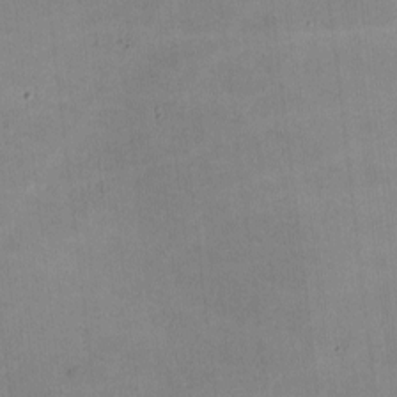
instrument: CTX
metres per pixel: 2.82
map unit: lHvf
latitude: -10.2173
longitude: -101.4427
